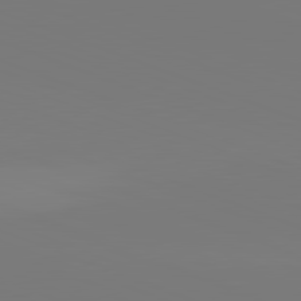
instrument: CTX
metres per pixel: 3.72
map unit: lApd
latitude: 82.0633
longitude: 145.7667
